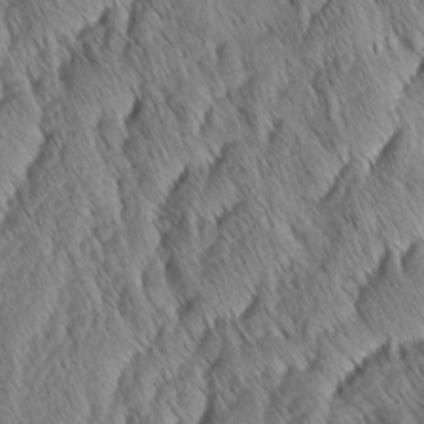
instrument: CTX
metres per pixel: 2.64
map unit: Aa
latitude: 6.4601
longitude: -130.4412
